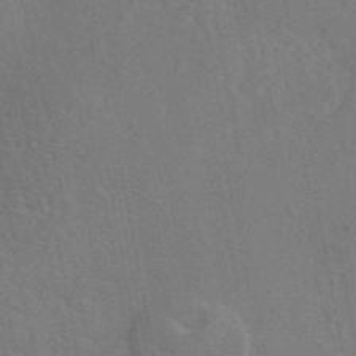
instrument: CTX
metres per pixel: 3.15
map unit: eAb
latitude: 45.7449
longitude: 109.8233
